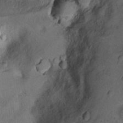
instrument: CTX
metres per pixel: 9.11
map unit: Ht
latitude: 9.6505
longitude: -31.9528
